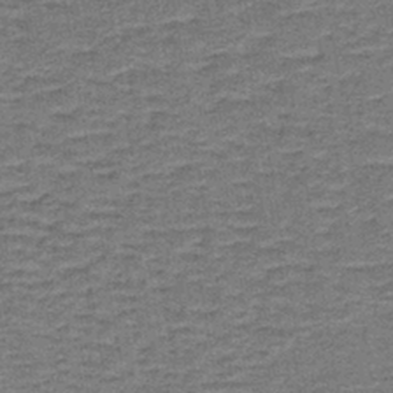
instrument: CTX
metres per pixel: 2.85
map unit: lHb
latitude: -40.8597
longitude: 55.5399
